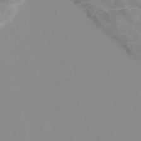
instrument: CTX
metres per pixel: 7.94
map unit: Nve
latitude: -56.7463
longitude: 51.7478
